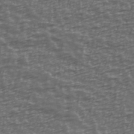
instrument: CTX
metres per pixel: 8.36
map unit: Ave
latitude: 39.8583
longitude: -114.1766
